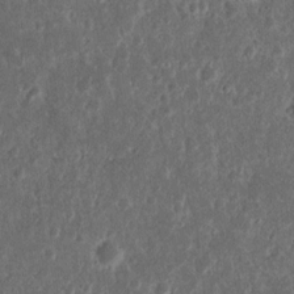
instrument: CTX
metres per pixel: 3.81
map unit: Nhu
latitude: 14.4601
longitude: -73.4616
